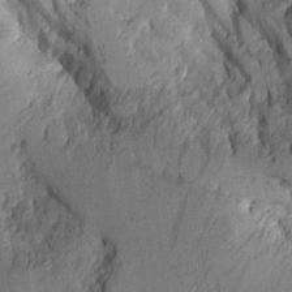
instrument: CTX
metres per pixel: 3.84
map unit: Aa
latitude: 9.7072
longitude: -127.2915
